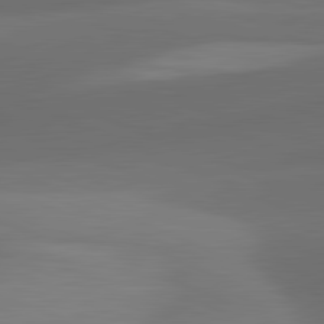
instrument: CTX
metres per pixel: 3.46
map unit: lApd
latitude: 81.6127
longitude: 130.4251
